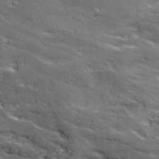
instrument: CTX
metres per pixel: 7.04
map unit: Ave
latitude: 18.8569
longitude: -135.9717
